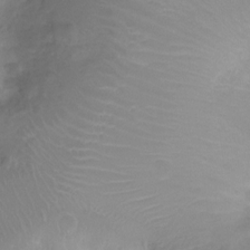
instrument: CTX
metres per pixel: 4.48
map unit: Nhu
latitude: -15.0676
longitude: -25.9150
